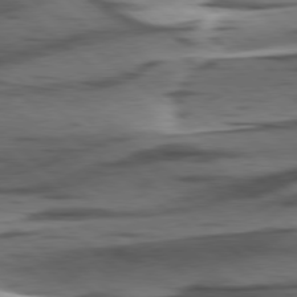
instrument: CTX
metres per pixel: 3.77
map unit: lApd
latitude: 78.5546
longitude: -49.6883
